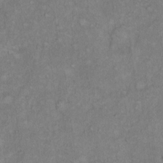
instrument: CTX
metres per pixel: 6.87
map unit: Hto
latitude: 11.2348
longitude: -60.5923
